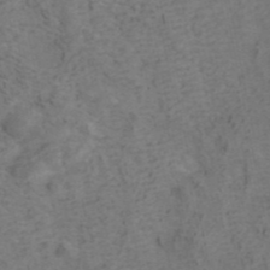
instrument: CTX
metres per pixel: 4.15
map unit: ANa
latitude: 42.7246
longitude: 29.6344
